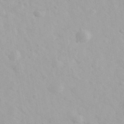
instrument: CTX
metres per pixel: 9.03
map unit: Ave
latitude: 39.9906
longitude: -106.6868
